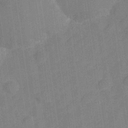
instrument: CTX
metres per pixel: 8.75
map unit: Hve
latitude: -28.0094
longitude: 92.8219
